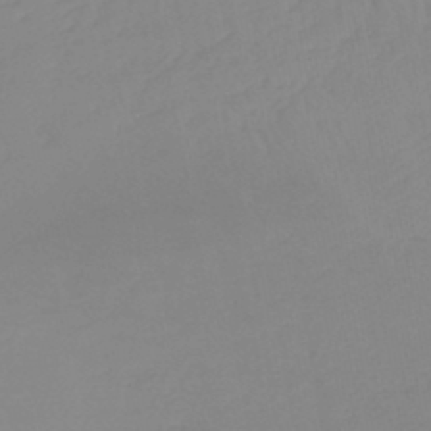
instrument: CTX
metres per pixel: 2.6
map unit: lHb
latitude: -45.4832
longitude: 64.9353
